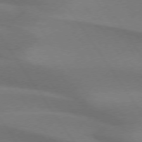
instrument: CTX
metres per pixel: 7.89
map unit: lApd
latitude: 74.1389
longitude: -63.3104
